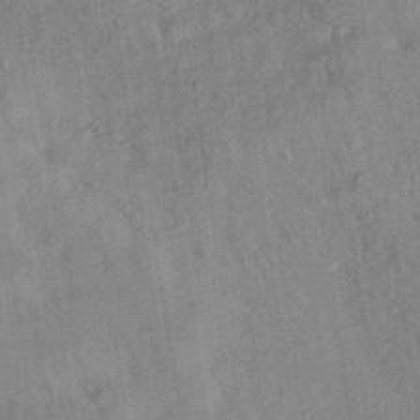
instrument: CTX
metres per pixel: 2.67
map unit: eAb
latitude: 35.2159
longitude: 108.2739
